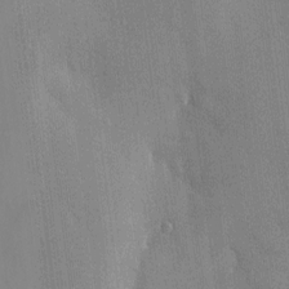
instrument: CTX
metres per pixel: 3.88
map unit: HNhu
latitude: 2.8569
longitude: 7.9178
